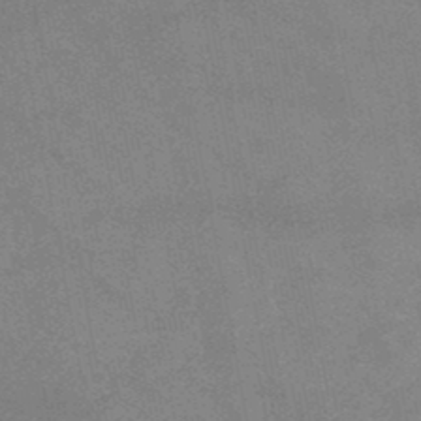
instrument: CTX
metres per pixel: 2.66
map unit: lHb
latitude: -47.3887
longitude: 58.7085
